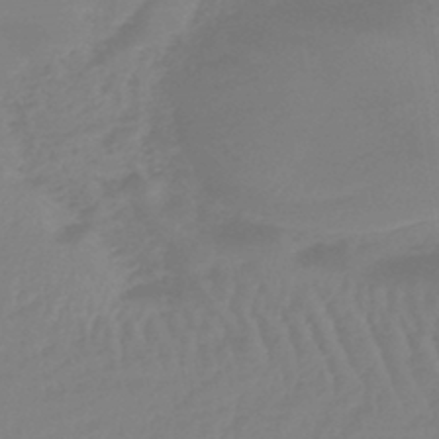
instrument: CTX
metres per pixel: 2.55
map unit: lHb
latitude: -44.8786
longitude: 70.8786
